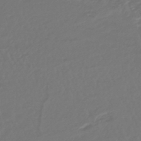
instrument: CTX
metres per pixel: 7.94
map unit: lHb
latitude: -43.9556
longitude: 78.0661
